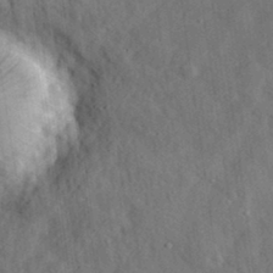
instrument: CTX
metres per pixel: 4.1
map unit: eHh
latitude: 31.3671
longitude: -77.2348
